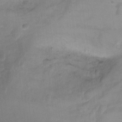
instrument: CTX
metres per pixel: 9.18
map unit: Hto
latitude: 4.4034
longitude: -32.6113
